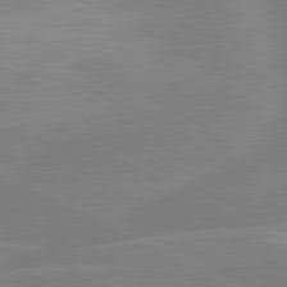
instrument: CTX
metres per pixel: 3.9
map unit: lApd
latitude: 80.8569
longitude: -124.1577
